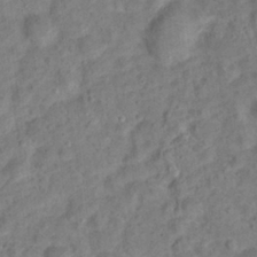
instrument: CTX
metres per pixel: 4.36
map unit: Hto
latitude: 14.8758
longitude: -38.7435
